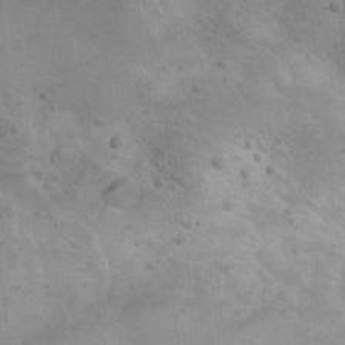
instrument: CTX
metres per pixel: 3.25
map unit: Nhu
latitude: 10.2523
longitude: -23.9906
